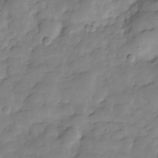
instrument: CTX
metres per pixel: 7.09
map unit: Hve
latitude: -28.9920
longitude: 91.5966
